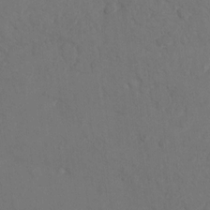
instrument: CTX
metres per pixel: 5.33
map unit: Ht
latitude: 5.3482
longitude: -29.6127
